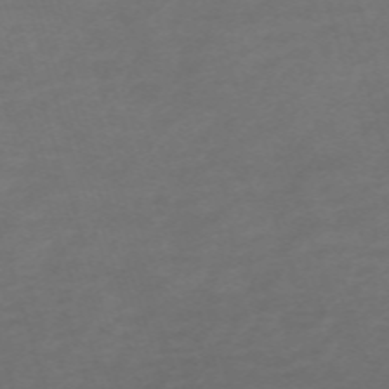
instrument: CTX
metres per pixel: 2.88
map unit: eHh
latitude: -63.1998
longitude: 52.8974
